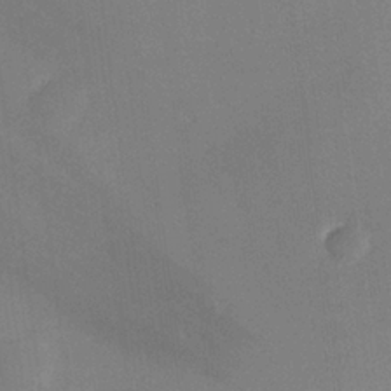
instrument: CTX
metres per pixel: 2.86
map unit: lHvf
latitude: 25.8205
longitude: 140.9919
